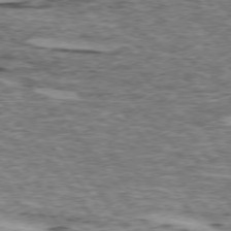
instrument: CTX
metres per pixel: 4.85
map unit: lApd
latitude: 74.3089
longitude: -76.2711
